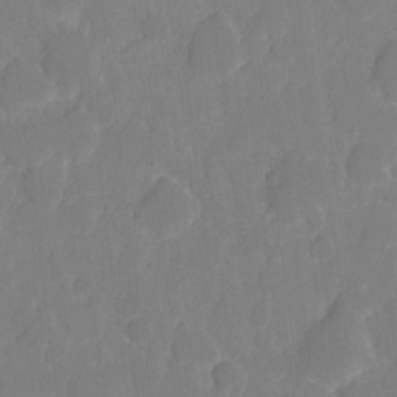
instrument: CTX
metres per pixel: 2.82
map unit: eHh
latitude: 5.4804
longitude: -66.4223
